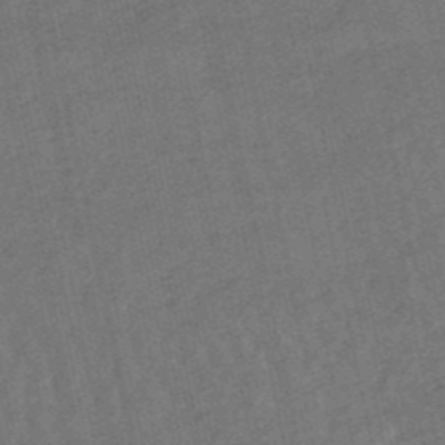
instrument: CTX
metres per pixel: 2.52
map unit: lHb
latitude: -50.4440
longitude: 80.7086
